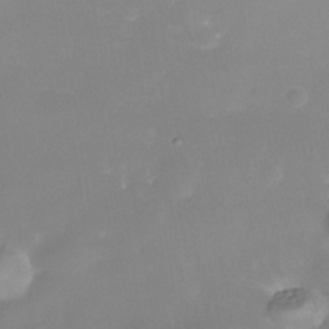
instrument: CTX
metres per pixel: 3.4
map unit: Nhe
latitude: -38.5007
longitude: -118.3845
